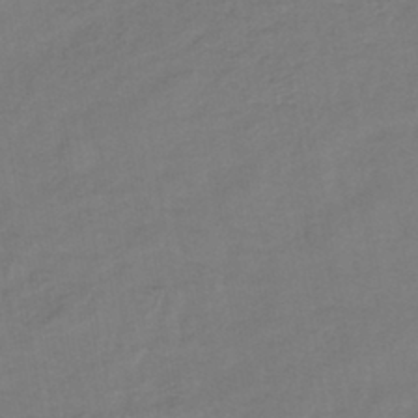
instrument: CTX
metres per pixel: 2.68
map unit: lHb
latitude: -42.1416
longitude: 76.4629
